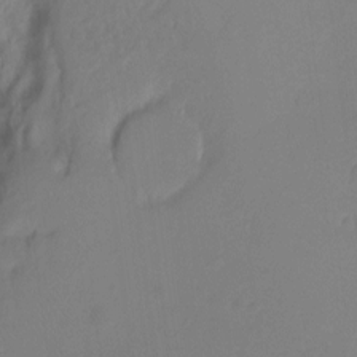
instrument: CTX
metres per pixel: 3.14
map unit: Hto
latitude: -11.0109
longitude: -40.1766
